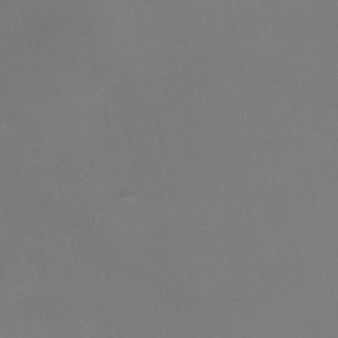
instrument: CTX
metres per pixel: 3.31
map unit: HNb
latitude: -55.9178
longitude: -42.6491
